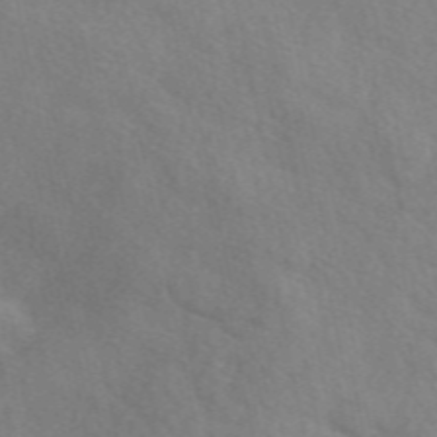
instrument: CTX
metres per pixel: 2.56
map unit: eAb
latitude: 49.8772
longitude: 117.2753
